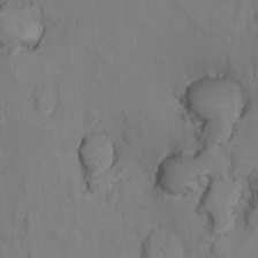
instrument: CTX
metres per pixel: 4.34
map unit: Nhu
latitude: 13.1214
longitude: -29.2159
